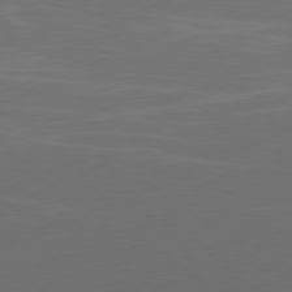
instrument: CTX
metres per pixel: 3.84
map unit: Ap
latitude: -81.6344
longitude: -85.3860
